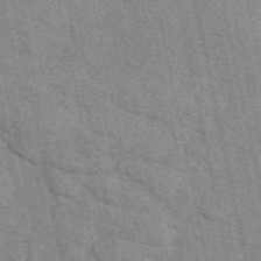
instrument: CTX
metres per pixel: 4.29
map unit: eAb
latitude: 49.1403
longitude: 106.2740
